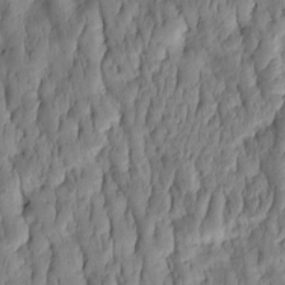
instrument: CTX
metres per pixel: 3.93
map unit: HNhu
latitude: -3.0864
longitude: 13.7478
